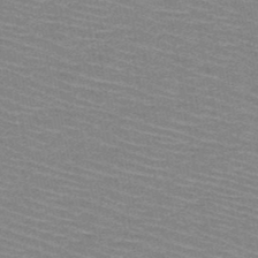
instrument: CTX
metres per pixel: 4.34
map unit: HNb
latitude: -48.1795
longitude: -45.2915
